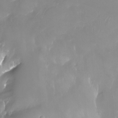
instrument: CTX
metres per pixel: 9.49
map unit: Aa
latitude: -13.2943
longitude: -67.0458
